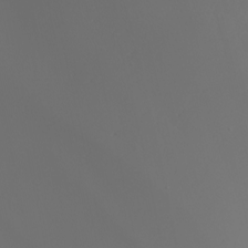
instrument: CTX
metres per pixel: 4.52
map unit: Nhu
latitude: -4.5951
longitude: -90.2145
